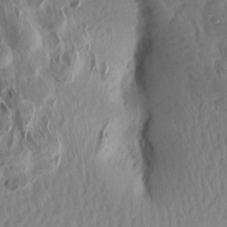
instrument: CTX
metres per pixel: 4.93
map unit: Aa
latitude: 13.3482
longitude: -143.5182
